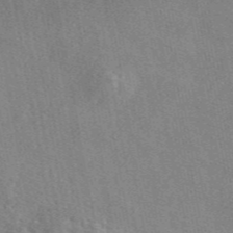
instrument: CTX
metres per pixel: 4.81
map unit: eAb
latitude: 46.4979
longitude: 113.2187
